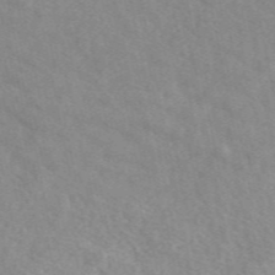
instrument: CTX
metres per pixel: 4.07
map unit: eAb
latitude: 49.3671
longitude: 118.5007
